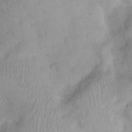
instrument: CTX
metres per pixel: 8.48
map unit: Nhu
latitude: 7.9906
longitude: -23.1025
